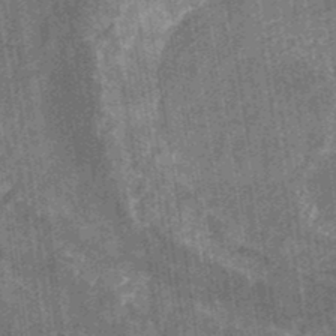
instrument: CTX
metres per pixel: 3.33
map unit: eHb
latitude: -29.7289
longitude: 70.2362
